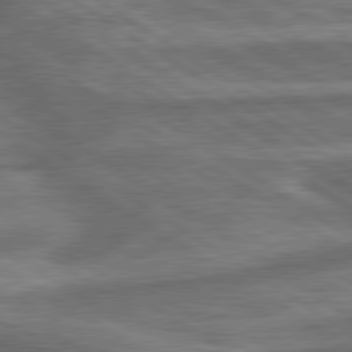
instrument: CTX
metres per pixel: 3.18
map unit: lApd
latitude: 79.9528
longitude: -171.9150
